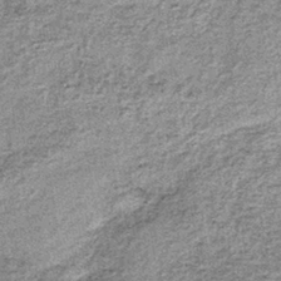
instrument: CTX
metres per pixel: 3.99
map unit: lHb
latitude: -37.6155
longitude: 66.5007
